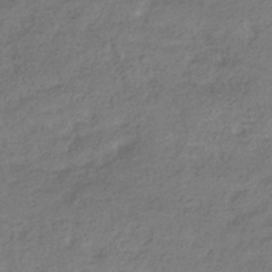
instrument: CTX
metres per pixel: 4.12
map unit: eHb
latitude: -36.0094
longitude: 80.6519
